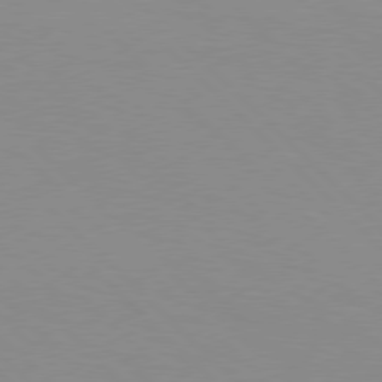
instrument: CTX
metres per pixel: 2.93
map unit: Hpe
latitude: 77.5371
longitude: -160.5546
